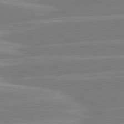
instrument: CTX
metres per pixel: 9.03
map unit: lApd
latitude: 81.0458
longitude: -125.2914
